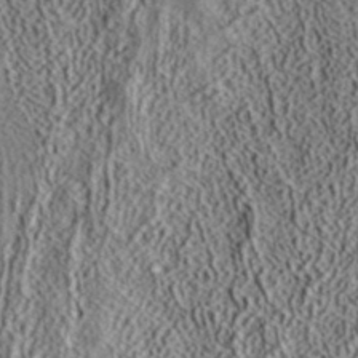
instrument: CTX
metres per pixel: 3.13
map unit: ANa
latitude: 39.6127
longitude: 17.7289
